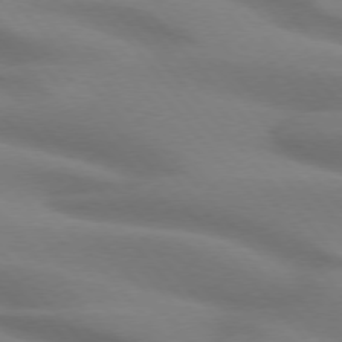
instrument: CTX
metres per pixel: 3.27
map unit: lApd
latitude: 74.9703
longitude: -60.6112
